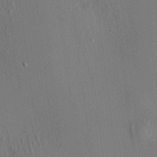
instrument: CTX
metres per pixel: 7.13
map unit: HNhu
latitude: 7.8961
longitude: 14.5007
